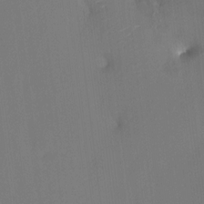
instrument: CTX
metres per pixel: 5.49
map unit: HNhu
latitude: 7.6505
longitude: 3.3698
